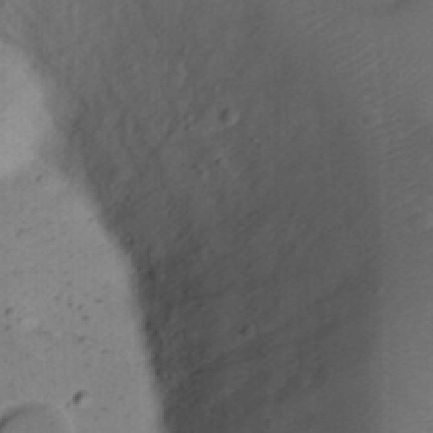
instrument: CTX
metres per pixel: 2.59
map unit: eHh
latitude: 22.9136
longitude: -70.6679
